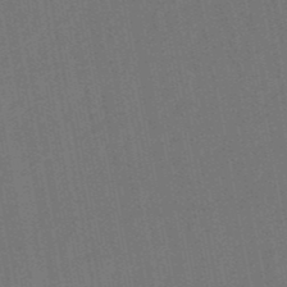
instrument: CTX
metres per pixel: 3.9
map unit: lHb
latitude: -49.6155
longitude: 73.4454
